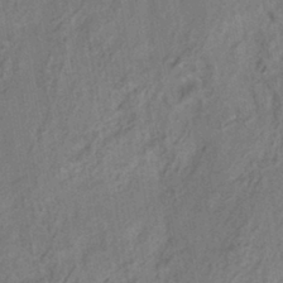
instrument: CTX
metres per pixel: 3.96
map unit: HNhu
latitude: -41.7666
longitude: 91.6911
